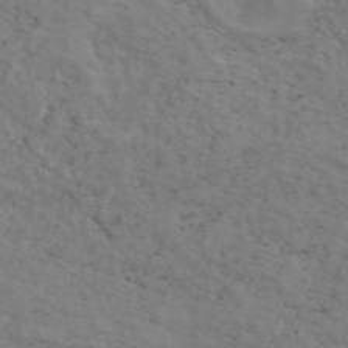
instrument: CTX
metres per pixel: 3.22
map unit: ANa
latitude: 50.2711
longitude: -81.3482
